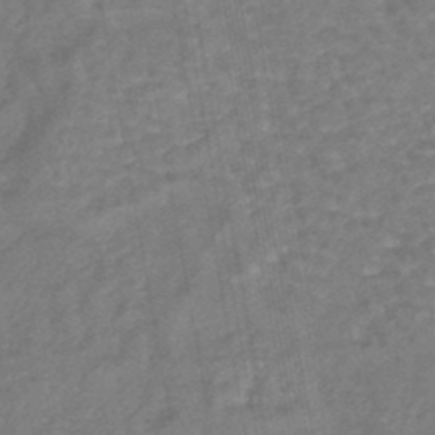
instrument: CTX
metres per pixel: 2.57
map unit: lHb
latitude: -43.8422
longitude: 80.7274
